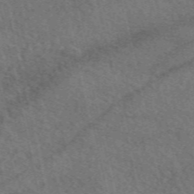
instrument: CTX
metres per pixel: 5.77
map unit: eAb
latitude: 51.1781
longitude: 113.7856
